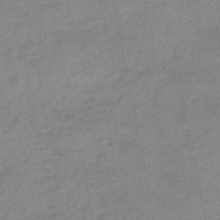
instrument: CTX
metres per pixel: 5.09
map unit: HNb
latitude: -45.8233
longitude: -35.9906
